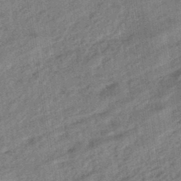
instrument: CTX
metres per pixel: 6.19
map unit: eHb
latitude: -43.6910
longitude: 84.6707
